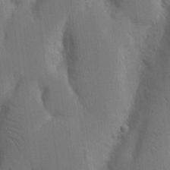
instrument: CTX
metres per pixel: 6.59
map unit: Nhu
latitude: 15.8584
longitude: -77.3859
